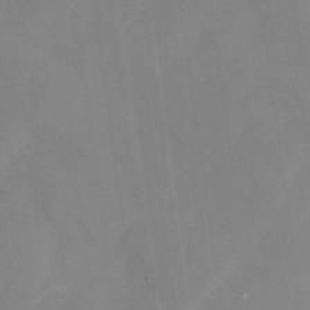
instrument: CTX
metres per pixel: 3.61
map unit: Nhu
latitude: -28.7463
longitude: -65.8961
